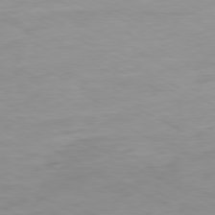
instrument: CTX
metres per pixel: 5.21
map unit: Ap
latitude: -80.4062
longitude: -76.0633
